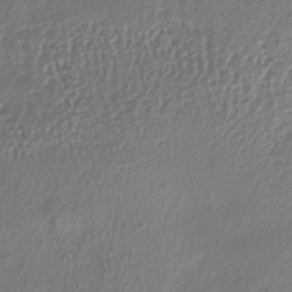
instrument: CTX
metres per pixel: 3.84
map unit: lHb
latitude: -37.7855
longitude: 69.6155
